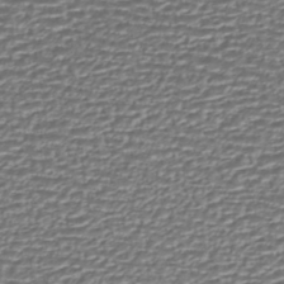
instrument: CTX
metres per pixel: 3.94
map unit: HNhu
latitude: -44.0850
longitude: 107.4644
